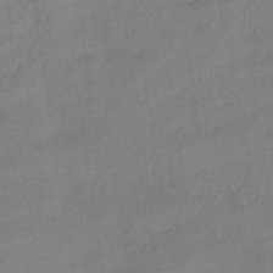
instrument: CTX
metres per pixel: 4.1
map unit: HNhu
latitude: -40.8975
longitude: 101.5966
